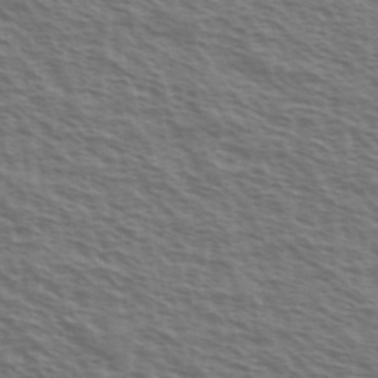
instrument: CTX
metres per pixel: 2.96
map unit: Ave
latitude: 38.0822
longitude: -111.3860
